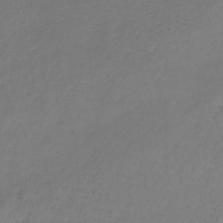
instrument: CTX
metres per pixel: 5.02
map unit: lHb
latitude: -41.7100
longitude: 73.0864
